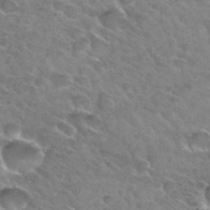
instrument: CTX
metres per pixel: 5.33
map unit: Hto
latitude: 31.7450
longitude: -45.7827
